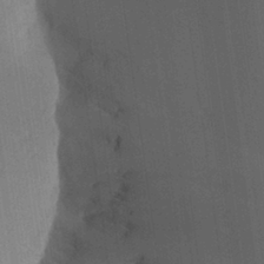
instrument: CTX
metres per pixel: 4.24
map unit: Aa
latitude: 29.6505
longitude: -145.2348
